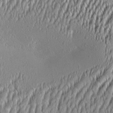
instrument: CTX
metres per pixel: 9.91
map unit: Aa
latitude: 8.7246
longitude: -130.5168
